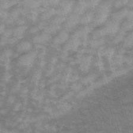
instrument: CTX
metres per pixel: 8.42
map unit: HNb
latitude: -53.8233
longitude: -42.9136
